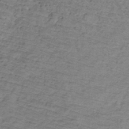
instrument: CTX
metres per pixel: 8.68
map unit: lHb
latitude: -32.3118
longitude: 66.0472
